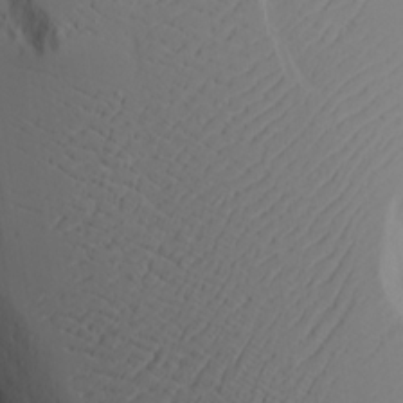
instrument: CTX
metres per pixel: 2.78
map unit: Aa
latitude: 18.2522
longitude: -125.1214
